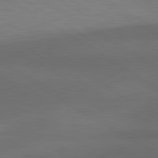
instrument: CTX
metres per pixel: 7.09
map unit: lApd
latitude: 80.9703
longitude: 160.7463
